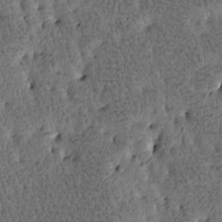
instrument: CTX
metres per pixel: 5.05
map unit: Htu
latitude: -3.7099
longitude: 176.3495
